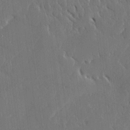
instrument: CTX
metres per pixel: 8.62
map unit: Ave
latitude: 15.7261
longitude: -139.7261
